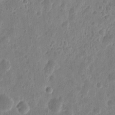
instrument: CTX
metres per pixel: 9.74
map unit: eHh
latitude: 9.2915
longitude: -73.7450
